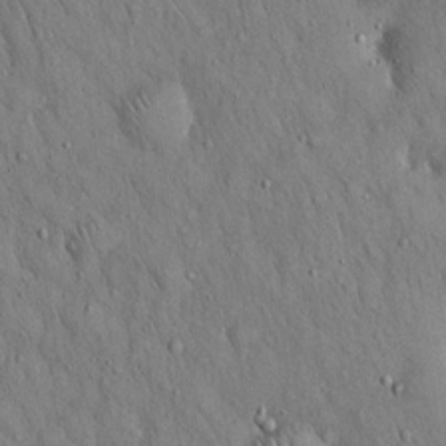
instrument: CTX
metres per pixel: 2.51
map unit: Hto
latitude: 15.7639
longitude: -58.7246
